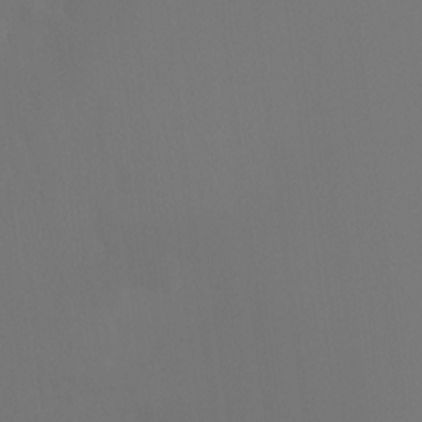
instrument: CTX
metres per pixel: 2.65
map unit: Ht
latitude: -7.3509
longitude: -30.7813
